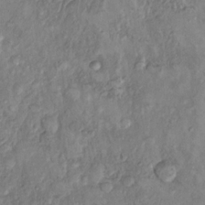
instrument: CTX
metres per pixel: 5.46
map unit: Hto
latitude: 14.3090
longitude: -29.8016
